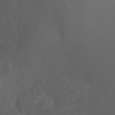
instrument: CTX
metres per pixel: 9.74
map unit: Ht
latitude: -0.9731
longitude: -45.9717
